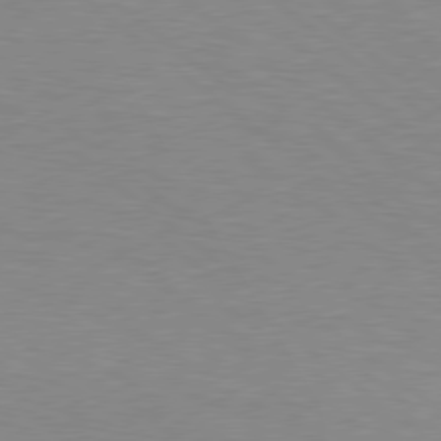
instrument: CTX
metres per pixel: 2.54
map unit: Hpe
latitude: 78.2712
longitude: -151.6316
